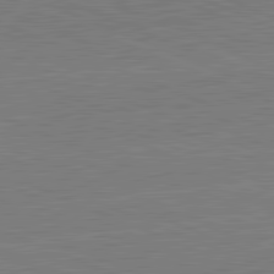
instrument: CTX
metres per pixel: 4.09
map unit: lApd
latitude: 82.1388
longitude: -156.4978
